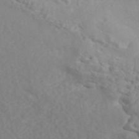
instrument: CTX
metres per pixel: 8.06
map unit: ANa
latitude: 47.0459
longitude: 26.4817
